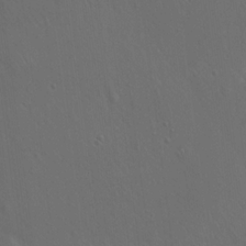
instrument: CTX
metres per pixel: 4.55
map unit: Hto
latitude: 19.0647
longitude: -56.3845
